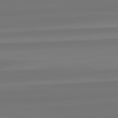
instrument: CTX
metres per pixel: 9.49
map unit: lApd
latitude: 82.5167
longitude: -176.3278
